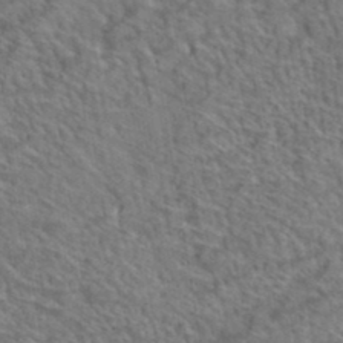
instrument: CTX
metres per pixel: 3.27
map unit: Hto
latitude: 38.1200
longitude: -44.9513
